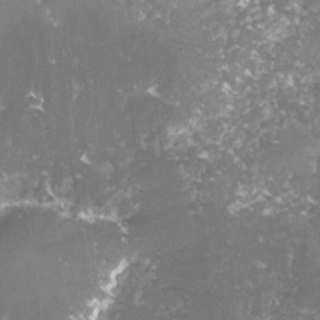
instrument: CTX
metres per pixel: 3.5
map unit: lHvf
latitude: -15.7856
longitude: -98.4978
